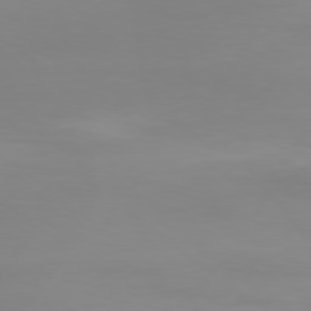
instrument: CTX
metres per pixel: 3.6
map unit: Ap
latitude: -79.2942
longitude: -96.1956
